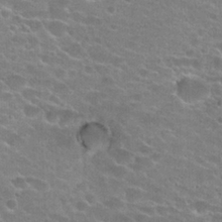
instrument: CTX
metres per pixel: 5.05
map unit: Hto
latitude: 23.3104
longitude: -43.7450
